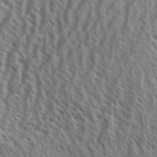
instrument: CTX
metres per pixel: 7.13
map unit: Aa
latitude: 33.7639
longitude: -138.6490
